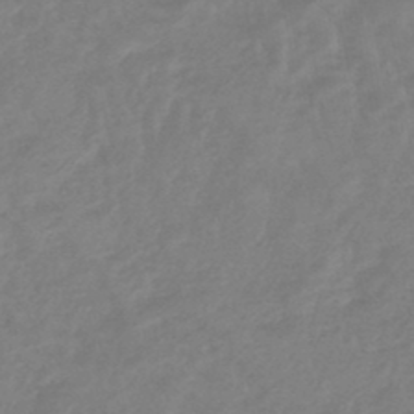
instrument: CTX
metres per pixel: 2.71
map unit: eHb
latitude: -45.8800
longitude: 84.4817
